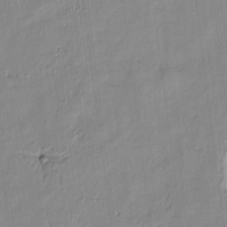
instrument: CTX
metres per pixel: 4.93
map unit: Htu
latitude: -9.6533
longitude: 176.4251
